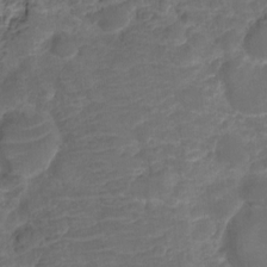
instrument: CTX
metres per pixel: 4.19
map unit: HNhu
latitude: -21.3887
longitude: 85.0297
